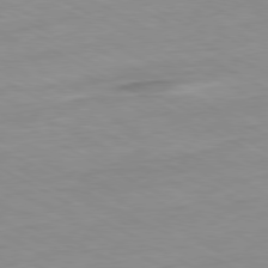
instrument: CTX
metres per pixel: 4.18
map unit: Ap
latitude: -80.6897
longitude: -92.7624
